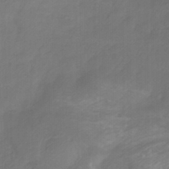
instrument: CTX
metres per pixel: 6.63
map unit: HNhu
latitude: -27.8044
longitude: 74.5952
